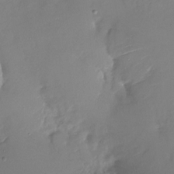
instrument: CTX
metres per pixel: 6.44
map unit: Nhu
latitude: -27.9745
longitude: -79.3860
